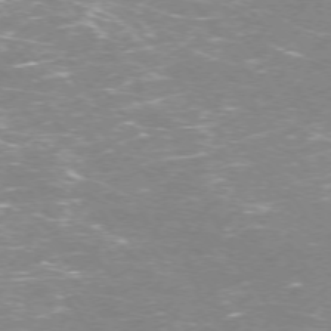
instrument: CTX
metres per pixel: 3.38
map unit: Ap
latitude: -74.7652
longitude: -75.1025
